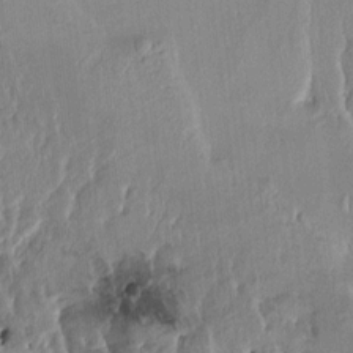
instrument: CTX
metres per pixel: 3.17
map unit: HNhu
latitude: 7.8583
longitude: -1.9339
